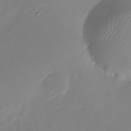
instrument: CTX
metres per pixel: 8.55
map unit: Nhu
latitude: -27.1809
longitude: -74.1389
